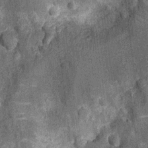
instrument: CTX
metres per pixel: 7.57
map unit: Nhu
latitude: -13.5021
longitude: -23.3104
